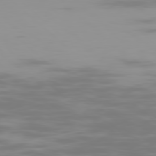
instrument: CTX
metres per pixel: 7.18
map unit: Ap
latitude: -79.2942
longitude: -69.7450
